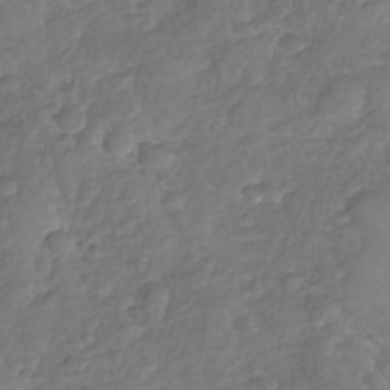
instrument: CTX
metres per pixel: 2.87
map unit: Nhu
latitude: -30.8786
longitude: -61.3292
